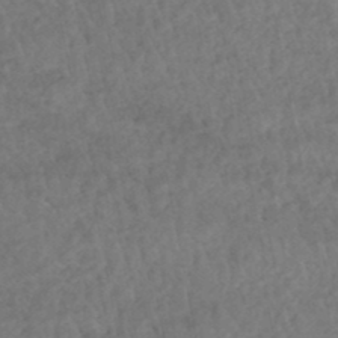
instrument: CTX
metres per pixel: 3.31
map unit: HNhu
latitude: -48.5574
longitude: 102.1984
